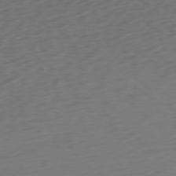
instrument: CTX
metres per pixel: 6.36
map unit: Ap
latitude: -76.8786
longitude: -79.1214
